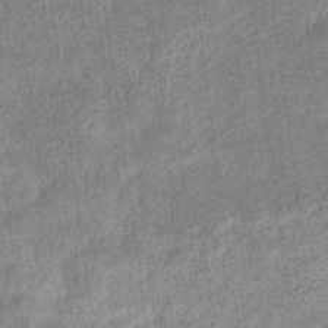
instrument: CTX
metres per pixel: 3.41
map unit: eHb
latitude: -36.3306
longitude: 80.1228
